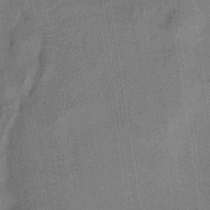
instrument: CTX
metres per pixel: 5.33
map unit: lHb
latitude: -33.8045
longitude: 65.8423
